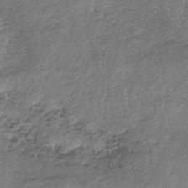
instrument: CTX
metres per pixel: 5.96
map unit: lHb
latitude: -35.2187
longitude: 68.0850
